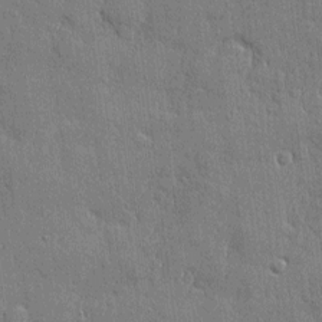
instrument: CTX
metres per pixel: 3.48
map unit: eHh
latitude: 4.8191
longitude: -75.4804
